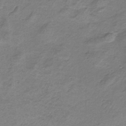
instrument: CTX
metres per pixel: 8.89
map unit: HNb
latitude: -33.9556
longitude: 60.6707
